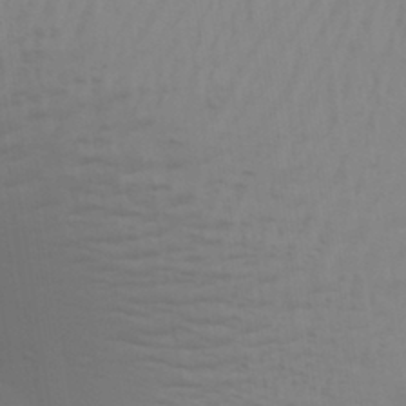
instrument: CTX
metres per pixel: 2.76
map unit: Aa
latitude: 30.9325
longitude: -133.5938
